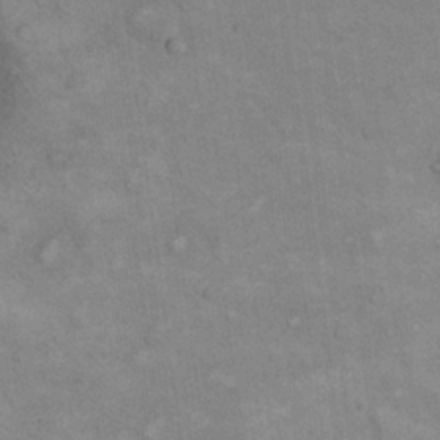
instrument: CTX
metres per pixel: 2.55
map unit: eHh
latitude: 21.8017
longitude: -62.0822
